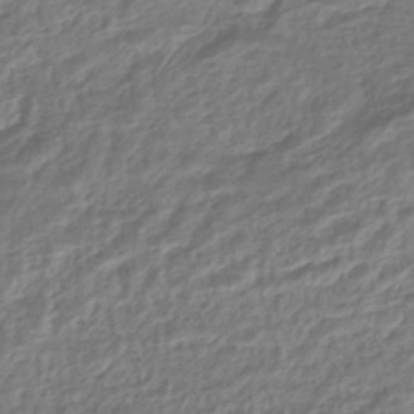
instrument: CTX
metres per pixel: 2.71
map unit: HNhu
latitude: -44.6519
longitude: 102.9353
